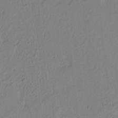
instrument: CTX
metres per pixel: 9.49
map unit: lAvf
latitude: 6.2145
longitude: 165.6533
